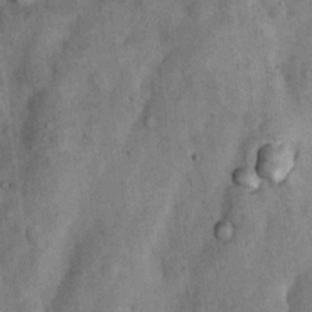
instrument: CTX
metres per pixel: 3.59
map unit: Nhu
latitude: 7.0647
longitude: -23.9717
